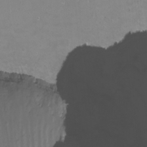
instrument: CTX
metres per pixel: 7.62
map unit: Nhu
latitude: -12.1417
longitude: -49.7072
